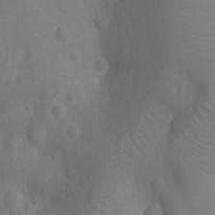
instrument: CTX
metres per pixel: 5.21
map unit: Nhu
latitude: -14.0283
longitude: -25.1970
